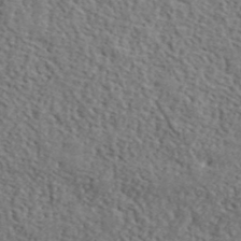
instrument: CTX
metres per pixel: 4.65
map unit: lHvf
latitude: 41.5182
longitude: -87.4426
